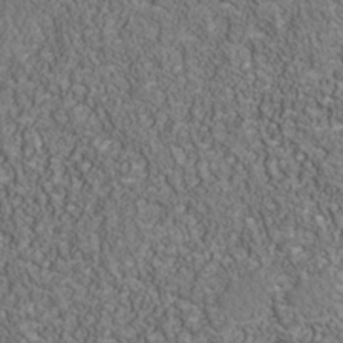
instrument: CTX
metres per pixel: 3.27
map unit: Nhu
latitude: -39.9745
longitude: -84.2523
